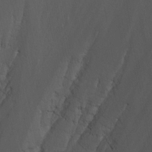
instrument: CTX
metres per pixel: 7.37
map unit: Nhu
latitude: -5.8044
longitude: -78.9325
